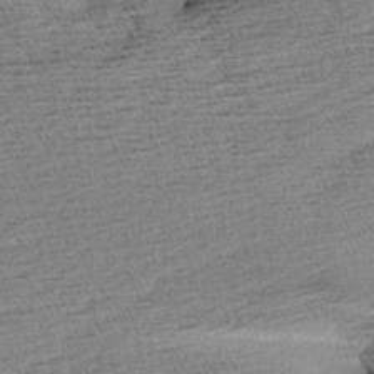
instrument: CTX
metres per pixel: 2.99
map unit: Aa
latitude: 7.1025
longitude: -137.3860
